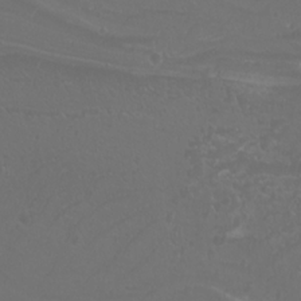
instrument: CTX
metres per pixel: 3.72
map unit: Htu
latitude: -11.0864
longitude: -73.0269
